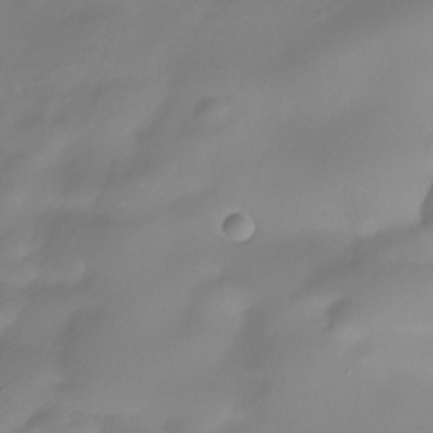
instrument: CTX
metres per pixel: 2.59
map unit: HNhu
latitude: -23.4644
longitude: 50.3684
